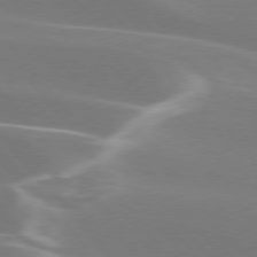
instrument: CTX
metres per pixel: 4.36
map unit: lApd
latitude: 75.5749
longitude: -63.5749
